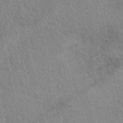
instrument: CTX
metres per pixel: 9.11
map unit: eAb
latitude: 50.0444
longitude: 114.0472
